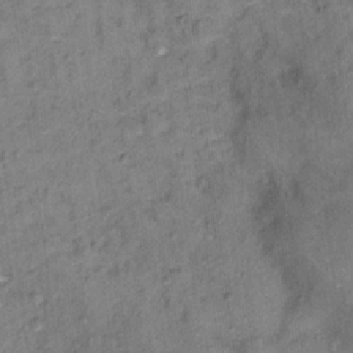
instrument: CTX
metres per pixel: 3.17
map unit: Nhu
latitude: 15.3860
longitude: -31.8395
